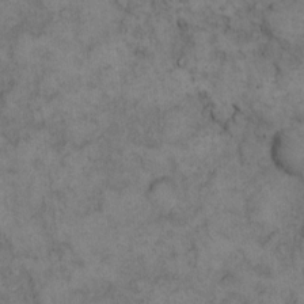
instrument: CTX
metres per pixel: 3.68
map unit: eHh
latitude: 12.5357
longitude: -63.5371
